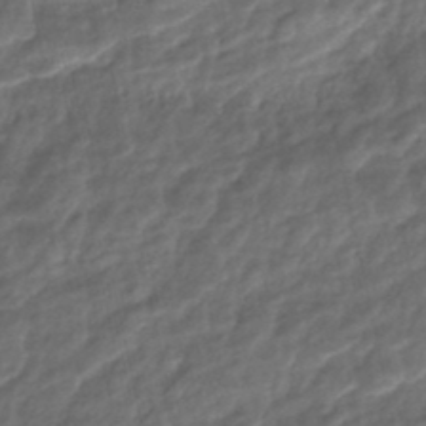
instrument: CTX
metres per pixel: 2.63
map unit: Nhe
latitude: -48.0283
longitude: -171.8205
